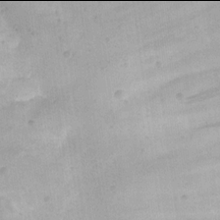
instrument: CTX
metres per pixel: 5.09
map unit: eHh
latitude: 17.9906
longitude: -70.6868
